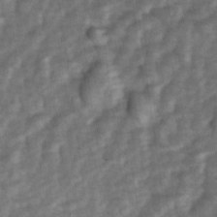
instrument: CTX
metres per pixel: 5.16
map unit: Ave
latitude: 1.4993
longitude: -112.5924
